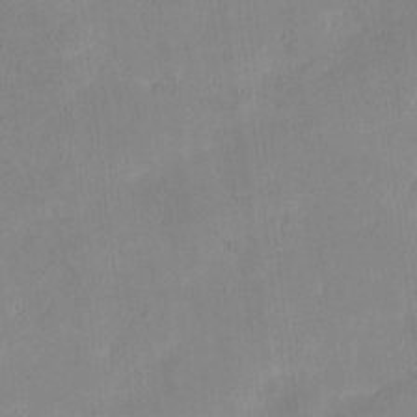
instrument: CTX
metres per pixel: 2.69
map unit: eHh
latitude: 4.4979
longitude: -68.2901
